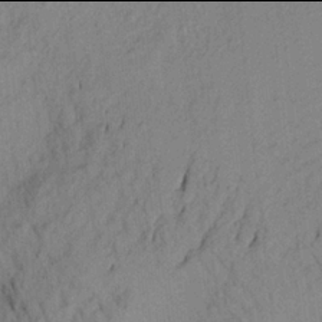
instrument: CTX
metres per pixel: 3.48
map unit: Aa
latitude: 21.9906
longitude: -147.8962
